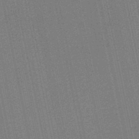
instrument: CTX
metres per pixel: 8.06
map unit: HNb
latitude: -49.1242
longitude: 59.8044
